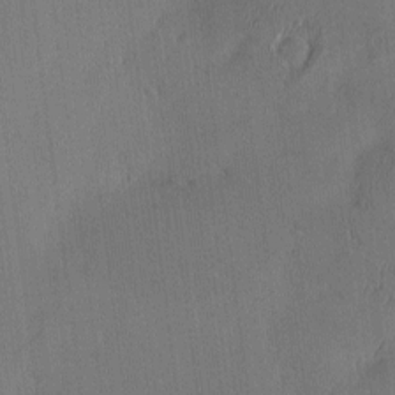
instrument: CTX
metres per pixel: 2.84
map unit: eHh
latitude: -3.2564
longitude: 17.5966
